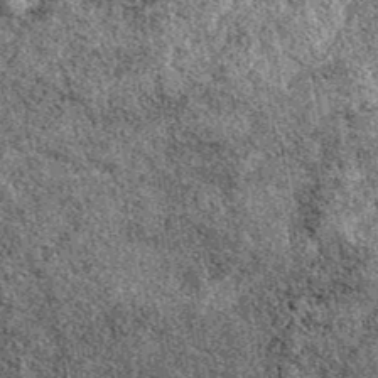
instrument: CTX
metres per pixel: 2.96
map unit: eAb
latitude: 39.3859
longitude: 110.9542
